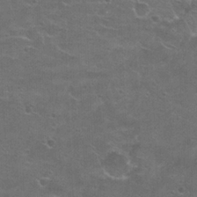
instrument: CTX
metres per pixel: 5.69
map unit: Hto
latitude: 21.2726
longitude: -43.5749
